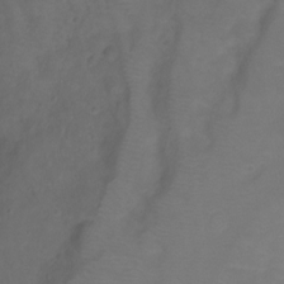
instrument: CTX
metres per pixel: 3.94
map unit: Ht
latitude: 1.9150
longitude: -34.1011
